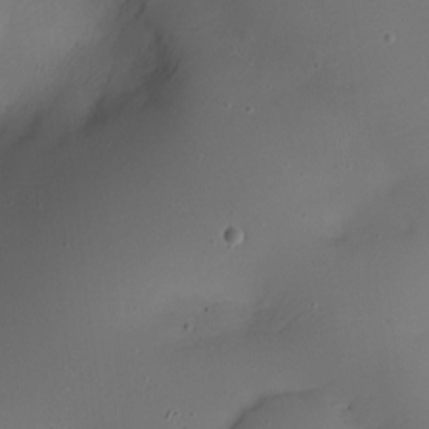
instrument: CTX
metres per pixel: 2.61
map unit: Nhe
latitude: -19.6722
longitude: 144.9164
